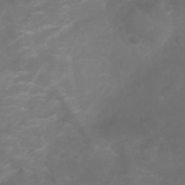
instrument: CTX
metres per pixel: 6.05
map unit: Nhu
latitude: -5.5777
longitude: -79.7261
